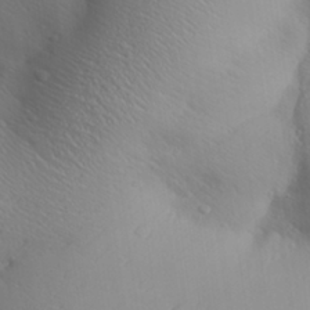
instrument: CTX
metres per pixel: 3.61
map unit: Aa
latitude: 28.1578
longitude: -139.5182
